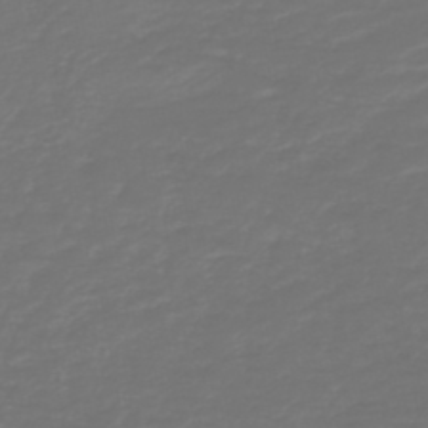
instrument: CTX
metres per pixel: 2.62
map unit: HNb
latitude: -47.3131
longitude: 54.3684
